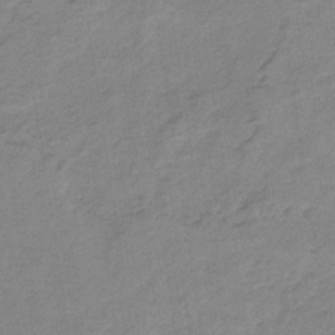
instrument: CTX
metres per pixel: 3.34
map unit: HNb
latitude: -34.0094
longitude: 59.2186
